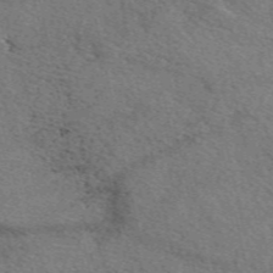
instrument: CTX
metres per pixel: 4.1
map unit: eAb
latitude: 50.6112
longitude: 113.9745
